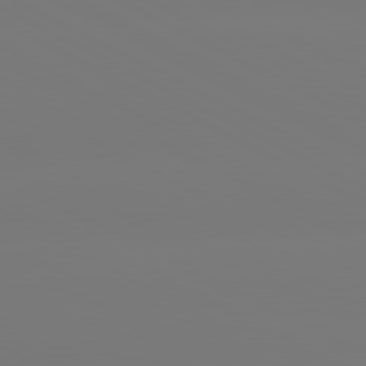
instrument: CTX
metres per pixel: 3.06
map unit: lApd
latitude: 80.6490
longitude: -148.1011
